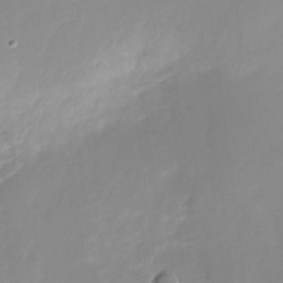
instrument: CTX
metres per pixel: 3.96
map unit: Nhu
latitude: -28.2173
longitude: -79.9717
